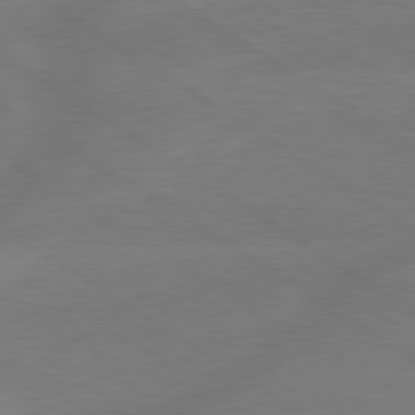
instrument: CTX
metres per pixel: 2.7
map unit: lApd
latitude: 79.4616
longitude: -143.2537
